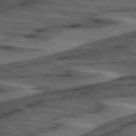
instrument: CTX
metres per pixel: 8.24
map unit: lApd
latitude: 76.1955
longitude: -77.7071
